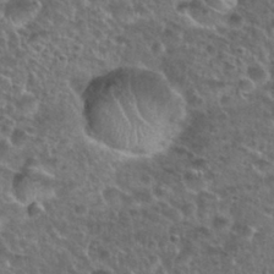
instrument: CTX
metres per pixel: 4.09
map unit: Nhu
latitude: 28.7435
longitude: -49.4237
